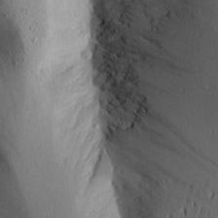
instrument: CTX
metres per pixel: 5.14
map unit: Aa
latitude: 16.0444
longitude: -143.9339
